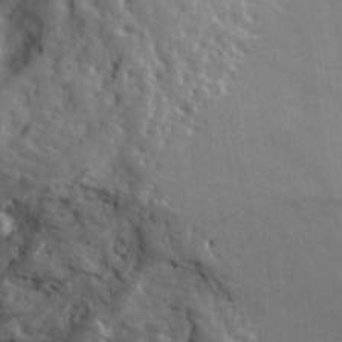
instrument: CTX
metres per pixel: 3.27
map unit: Hve
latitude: 31.3293
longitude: 149.8801
